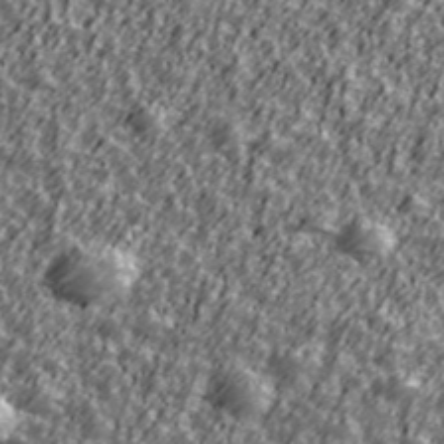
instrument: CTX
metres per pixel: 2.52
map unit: Ave
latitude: 42.0822
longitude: -113.5749
